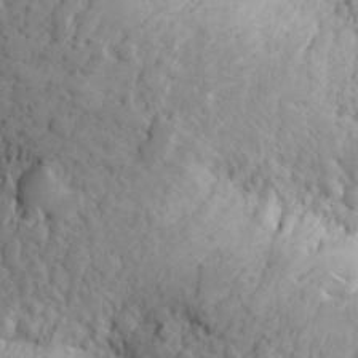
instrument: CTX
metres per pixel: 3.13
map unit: Aa
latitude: 27.3293
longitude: -149.1970
